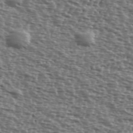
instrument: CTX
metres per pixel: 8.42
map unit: Ave
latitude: 39.8772
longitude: -112.0444
